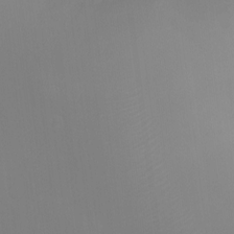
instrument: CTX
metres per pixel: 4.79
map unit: Ht
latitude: -5.5966
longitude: -28.8758
